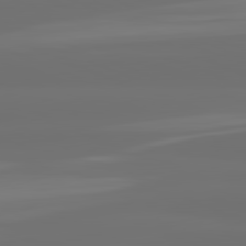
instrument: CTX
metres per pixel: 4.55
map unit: lApd
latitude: 82.2900
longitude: -167.3859
